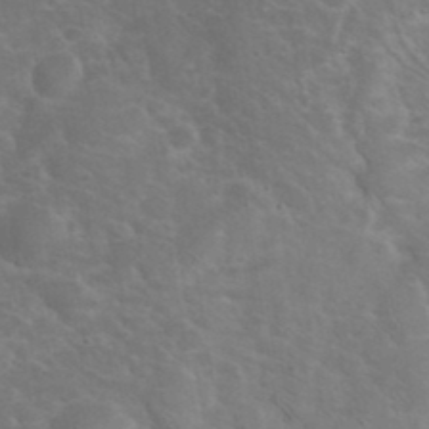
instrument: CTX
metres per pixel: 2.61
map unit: eHh
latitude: 37.6127
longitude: -66.4412
